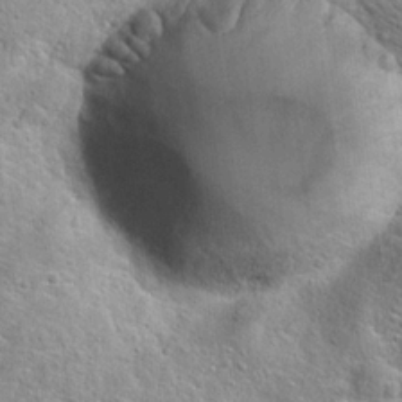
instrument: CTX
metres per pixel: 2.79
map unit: Hto
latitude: 22.4790
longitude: -46.2712
